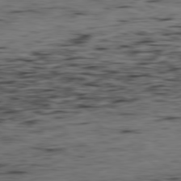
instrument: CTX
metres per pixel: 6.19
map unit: Hpe
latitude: -79.2565
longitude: 13.0864
